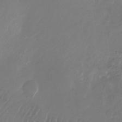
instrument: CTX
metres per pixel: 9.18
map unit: Nhu
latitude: -27.5966
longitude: -71.7449
